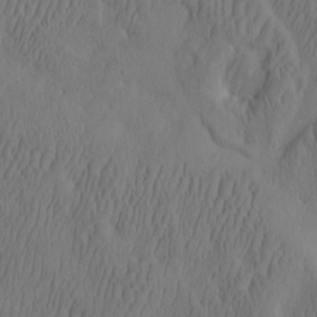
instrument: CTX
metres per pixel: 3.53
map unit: eHh
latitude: -2.3495
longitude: 16.1039
